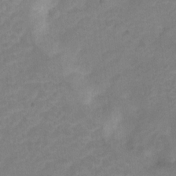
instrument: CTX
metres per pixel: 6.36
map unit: Hto
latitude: 5.5182
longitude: -32.7435
